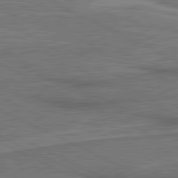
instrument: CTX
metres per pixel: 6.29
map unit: lApd
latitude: 81.2348
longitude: 141.0675
